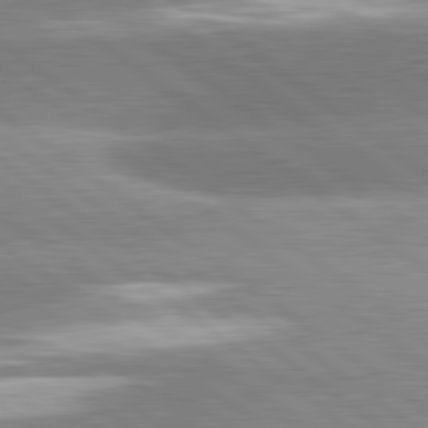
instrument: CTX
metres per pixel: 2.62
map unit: lApd
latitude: 81.3293
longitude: -156.9891
